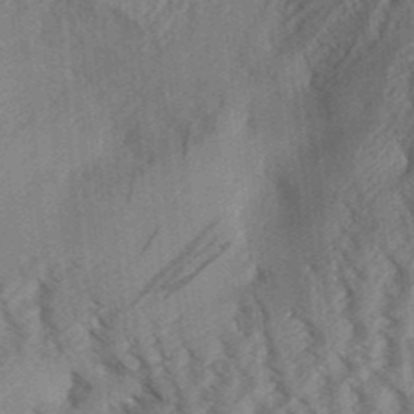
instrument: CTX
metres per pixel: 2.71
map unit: Aa
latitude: 31.0270
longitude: -138.6301
